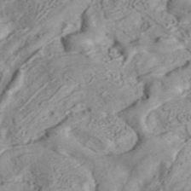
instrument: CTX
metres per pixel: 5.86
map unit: ANa
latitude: 41.2726
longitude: 15.7100
